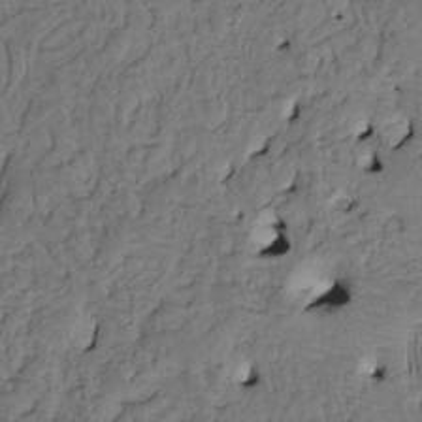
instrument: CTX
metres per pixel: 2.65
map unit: HNhu
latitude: 10.5357
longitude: 24.1984
